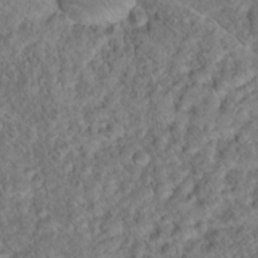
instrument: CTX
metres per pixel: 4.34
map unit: Hto
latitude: 17.6883
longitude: -37.7261
